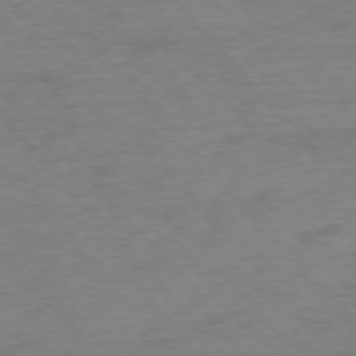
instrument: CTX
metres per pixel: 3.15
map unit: Ap
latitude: -76.5007
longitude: -70.2333
